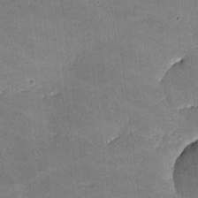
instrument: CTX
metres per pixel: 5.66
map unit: lHvf
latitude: -10.6141
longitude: -103.9717
